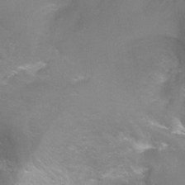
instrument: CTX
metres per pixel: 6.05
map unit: Ht
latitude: -6.6707
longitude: -32.6490
